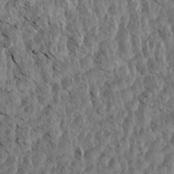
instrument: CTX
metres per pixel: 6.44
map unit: Aa
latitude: 14.2712
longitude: -141.9528
